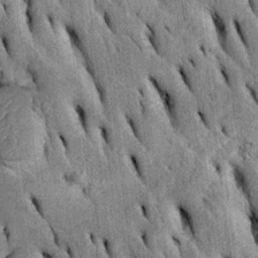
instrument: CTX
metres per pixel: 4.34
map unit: Htu
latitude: -2.0850
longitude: 151.5966
